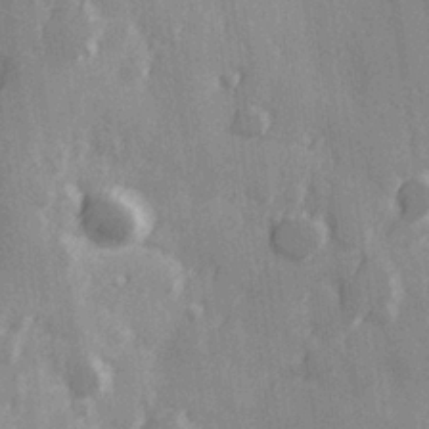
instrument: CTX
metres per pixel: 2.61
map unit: Hve
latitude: 25.9906
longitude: 147.0486
